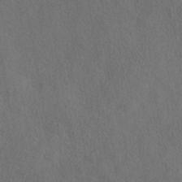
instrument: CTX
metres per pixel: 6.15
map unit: eAb
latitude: 43.7828
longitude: 109.8800
